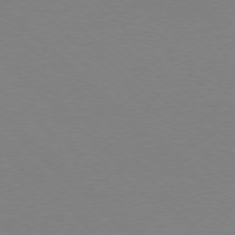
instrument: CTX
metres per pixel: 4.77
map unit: Ap
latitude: -78.1605
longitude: -91.5938
